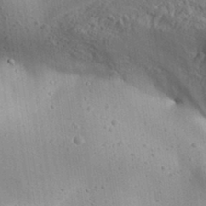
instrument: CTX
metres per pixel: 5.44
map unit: Aa
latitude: 31.9151
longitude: -133.0458
